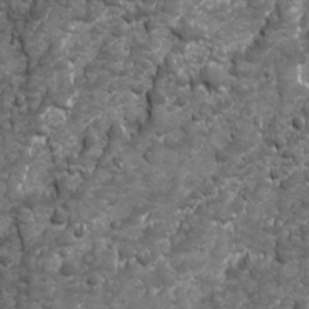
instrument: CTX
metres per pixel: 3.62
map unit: Ave
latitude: 16.5357
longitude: -132.8380
